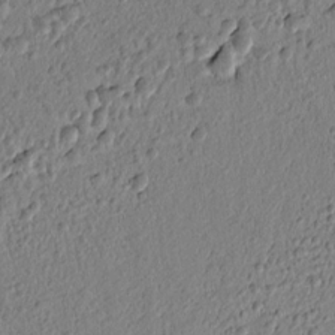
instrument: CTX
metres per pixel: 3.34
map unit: lAvf
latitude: 7.0458
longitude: 165.3510
